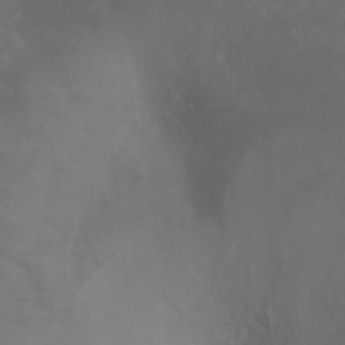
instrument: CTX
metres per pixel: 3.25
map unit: Ht
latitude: -0.4629
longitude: -32.5924
